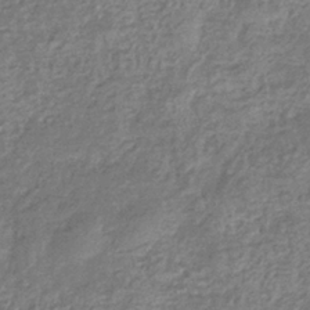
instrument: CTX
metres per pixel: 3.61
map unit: eHb
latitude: -37.1620
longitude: 80.3118
